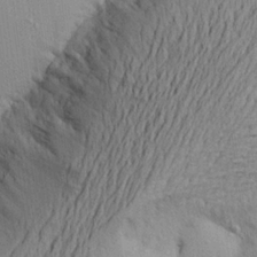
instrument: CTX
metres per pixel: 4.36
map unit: Aa
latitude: 21.0837
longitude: -144.4979
